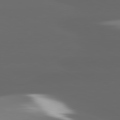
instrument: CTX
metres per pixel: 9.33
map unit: lApd
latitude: 81.5749
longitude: -147.1215
